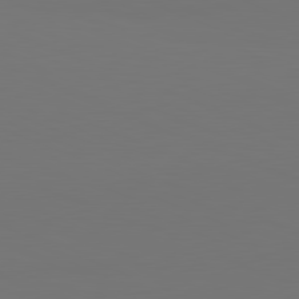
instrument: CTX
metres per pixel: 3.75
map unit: lApd
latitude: 81.7261
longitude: 146.3873
